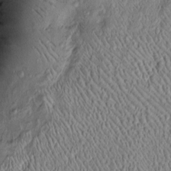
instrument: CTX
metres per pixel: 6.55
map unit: Htu
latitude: -6.3684
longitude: 159.3132
